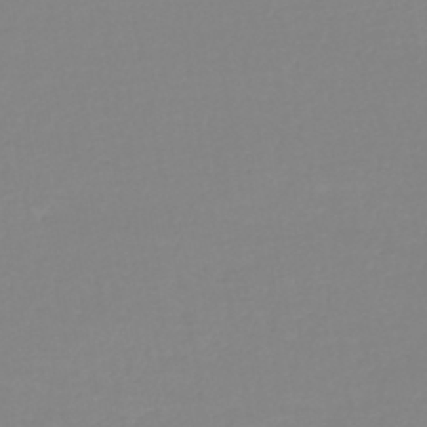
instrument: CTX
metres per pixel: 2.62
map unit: lHb
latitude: -44.7652
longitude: 62.4251
